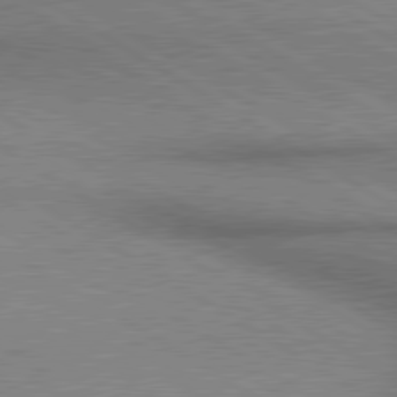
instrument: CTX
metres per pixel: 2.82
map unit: lApd
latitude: 80.3278
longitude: 164.7652
